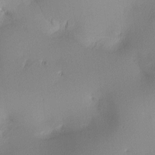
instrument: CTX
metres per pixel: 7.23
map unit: lAa
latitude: 2.7813
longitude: -115.9717
